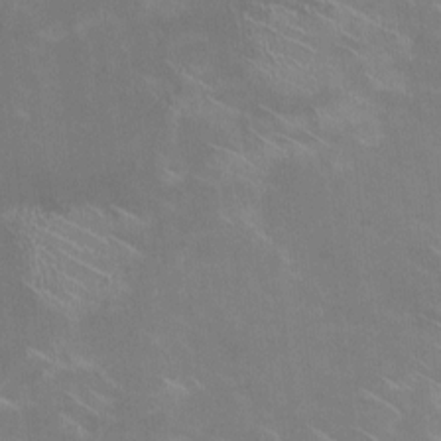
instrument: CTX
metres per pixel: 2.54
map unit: HNhu
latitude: -0.5952
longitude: -4.1200
